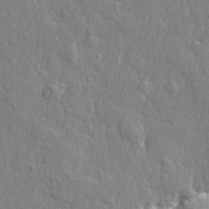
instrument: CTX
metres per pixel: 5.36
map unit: lHvf
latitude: 22.1200
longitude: 144.0283
